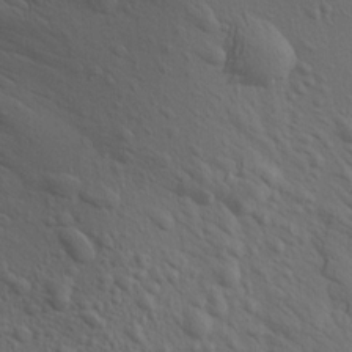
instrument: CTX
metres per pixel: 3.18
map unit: Aa
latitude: 19.1403
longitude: -141.9528
